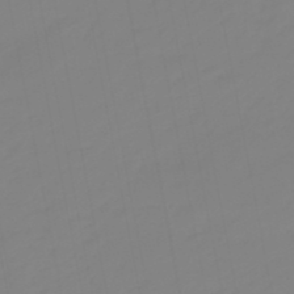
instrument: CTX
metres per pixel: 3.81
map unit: eHb
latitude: -48.5196
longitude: 85.1431
